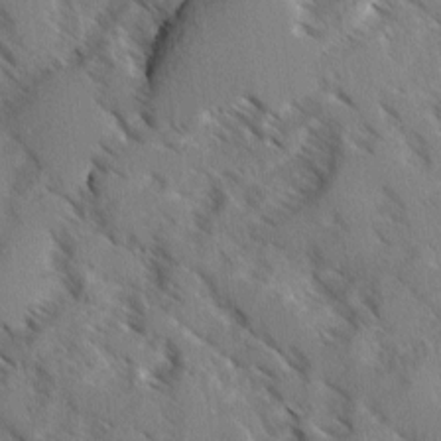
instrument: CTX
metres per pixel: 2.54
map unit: Ave
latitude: -0.3685
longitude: -110.8758
